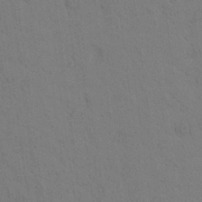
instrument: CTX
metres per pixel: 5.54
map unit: Aa
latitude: 23.9150
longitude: -148.5357
